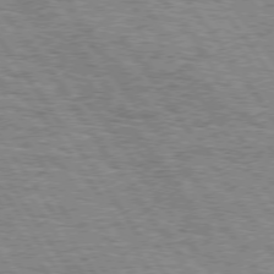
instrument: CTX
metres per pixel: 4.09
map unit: Hpe
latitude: 74.5168
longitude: -137.7639
